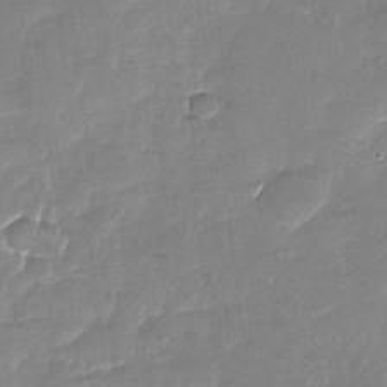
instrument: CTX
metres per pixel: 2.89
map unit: Nhu
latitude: -27.5399
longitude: -62.2145
